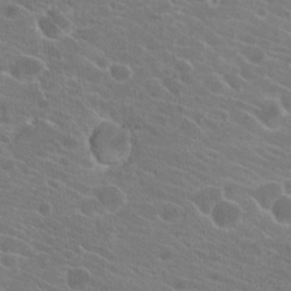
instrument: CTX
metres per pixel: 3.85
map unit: Hto
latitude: 22.2522
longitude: -39.3671
